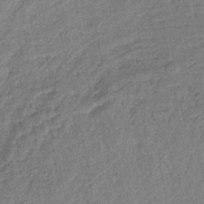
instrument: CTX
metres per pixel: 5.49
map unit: lHb
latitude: -43.0864
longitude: 80.1606
